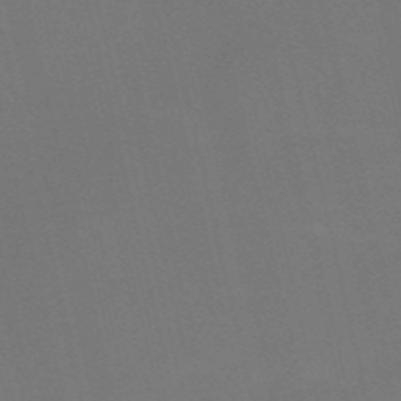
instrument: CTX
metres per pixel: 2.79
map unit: HNb
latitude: -53.2565
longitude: -48.3467
